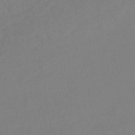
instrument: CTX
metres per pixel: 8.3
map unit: lHb
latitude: -41.3132
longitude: 73.0486
